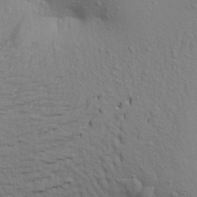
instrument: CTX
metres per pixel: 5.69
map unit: Aa
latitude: 21.3860
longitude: -148.3845
